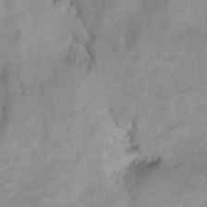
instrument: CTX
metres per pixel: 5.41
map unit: Hto
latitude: 5.8394
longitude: -32.7246
